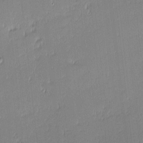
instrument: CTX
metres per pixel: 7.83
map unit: eHh
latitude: -2.8407
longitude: -82.5356
